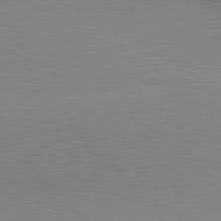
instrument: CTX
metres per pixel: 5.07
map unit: lApd
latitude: 80.3278
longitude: 156.1606
